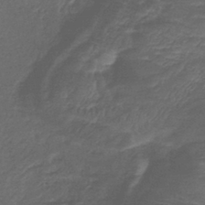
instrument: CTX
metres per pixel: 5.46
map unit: lHb
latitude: -39.5210
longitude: 75.3888
